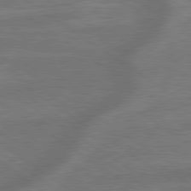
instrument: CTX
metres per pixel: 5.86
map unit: lApd
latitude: 79.4049
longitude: -172.1388
